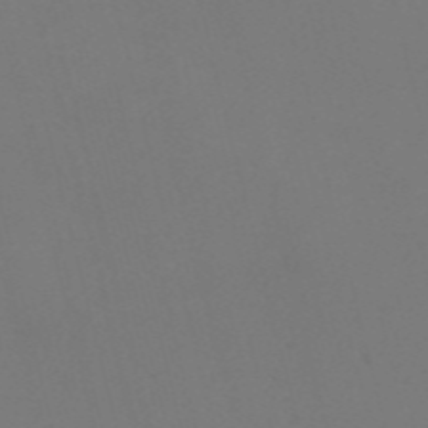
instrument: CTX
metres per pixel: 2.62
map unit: Nve
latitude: -57.4265
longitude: 53.1620
